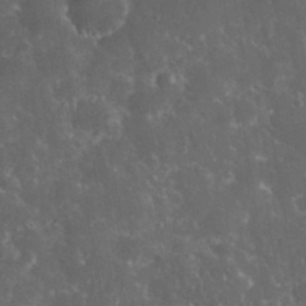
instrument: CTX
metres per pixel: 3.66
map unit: eHh
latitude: 33.3671
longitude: -62.7624
